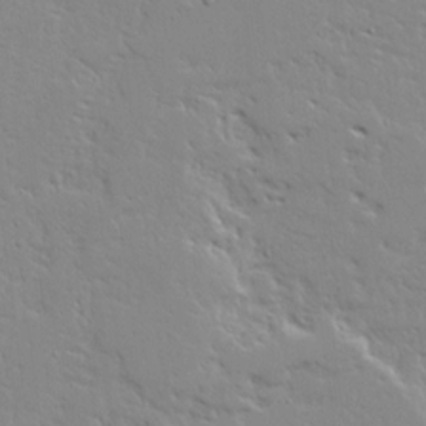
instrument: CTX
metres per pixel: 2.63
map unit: Ave
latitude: 13.9339
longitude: -139.1781
